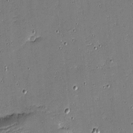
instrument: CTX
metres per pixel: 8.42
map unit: eHh
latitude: -4.1983
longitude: -82.2711
